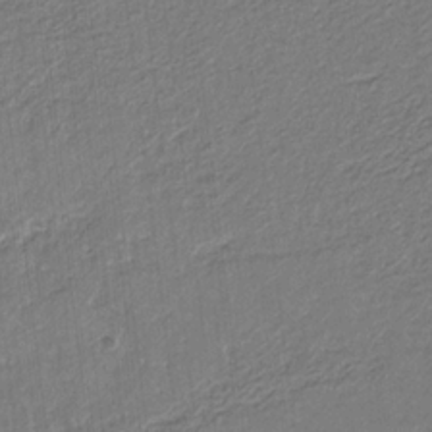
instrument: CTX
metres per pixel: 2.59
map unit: eHb
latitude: -30.0472
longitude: 66.0094
